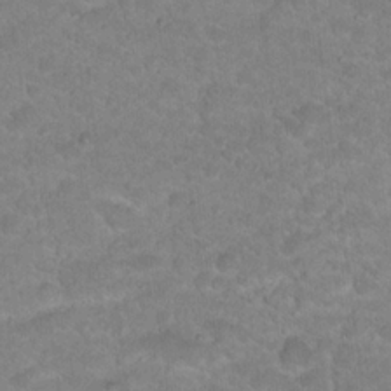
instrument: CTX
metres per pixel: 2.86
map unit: Hto
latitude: 18.4223
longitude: -35.2159
